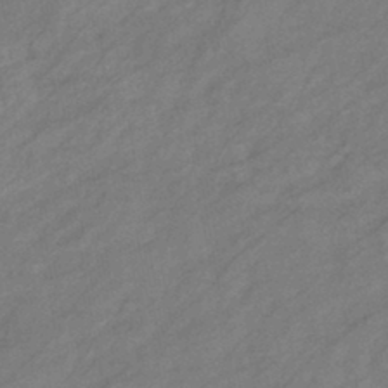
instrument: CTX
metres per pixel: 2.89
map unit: eHb
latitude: -41.8800
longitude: 83.2187
